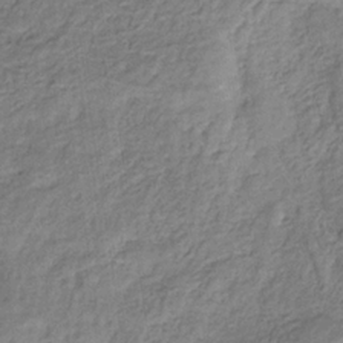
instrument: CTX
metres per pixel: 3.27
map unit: eHb
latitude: -29.9367
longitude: 68.5195
